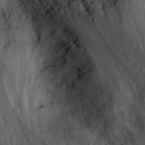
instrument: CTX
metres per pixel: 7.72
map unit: eHh
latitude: 28.8002
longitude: -74.3089
